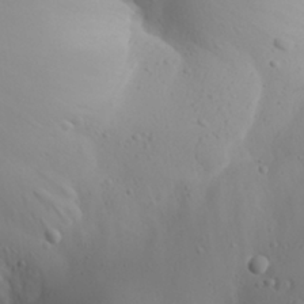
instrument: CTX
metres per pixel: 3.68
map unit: Aa
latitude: 30.7247
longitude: -142.9703
